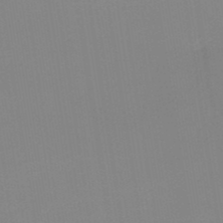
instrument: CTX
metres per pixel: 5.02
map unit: lHb
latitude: -48.5763
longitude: 67.5210
